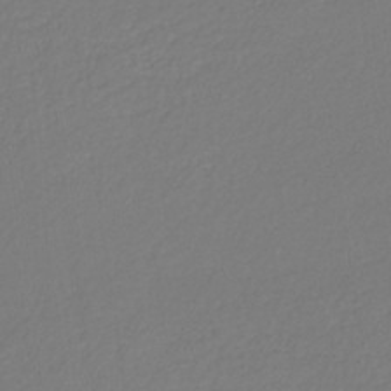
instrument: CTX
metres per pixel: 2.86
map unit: eHb
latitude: -30.5007
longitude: 63.6344
